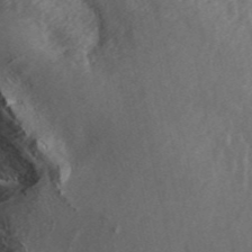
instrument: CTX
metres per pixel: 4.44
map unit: ANa
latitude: 45.7260
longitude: 29.6344
